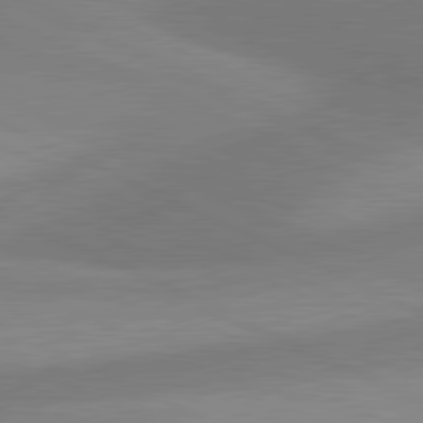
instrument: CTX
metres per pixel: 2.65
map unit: lApd
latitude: 81.0080
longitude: 125.8044
